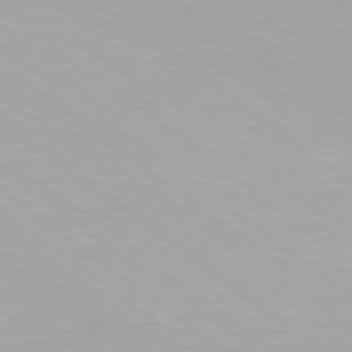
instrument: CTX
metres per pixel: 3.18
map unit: Hpe
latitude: 78.4223
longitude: -142.7813
